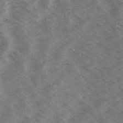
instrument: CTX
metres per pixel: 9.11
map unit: Ave
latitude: 14.2901
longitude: -103.3104
